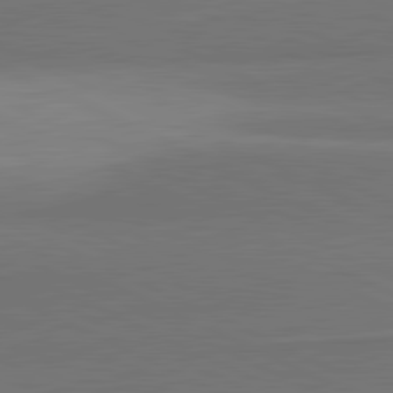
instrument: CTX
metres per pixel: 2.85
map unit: lApd
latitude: 81.6505
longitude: 154.3684
